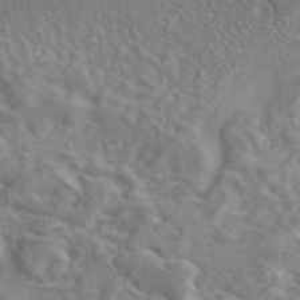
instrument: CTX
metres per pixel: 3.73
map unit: eAb
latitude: 42.4601
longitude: 109.9556
